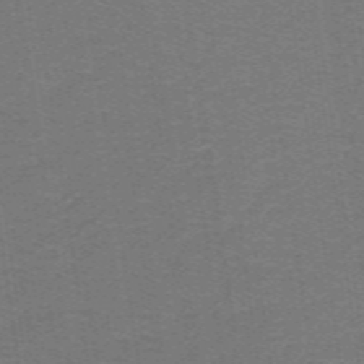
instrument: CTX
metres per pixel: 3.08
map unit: lHb
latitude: -43.0297
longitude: 54.4629
